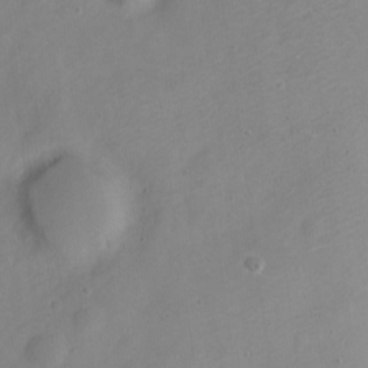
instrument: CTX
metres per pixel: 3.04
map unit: Nve
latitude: -22.2929
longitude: 106.4629
